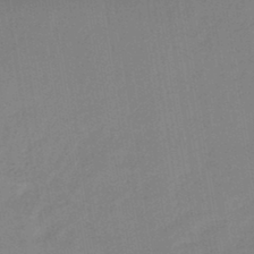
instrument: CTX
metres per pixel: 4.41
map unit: lHb
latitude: -44.5196
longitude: 72.8975
